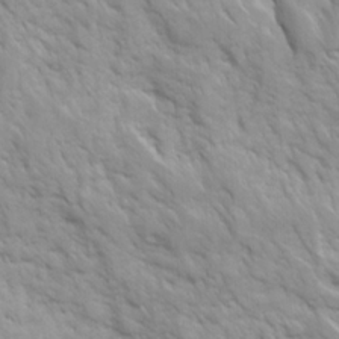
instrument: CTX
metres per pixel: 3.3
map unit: Ave
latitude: 16.4601
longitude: -131.7072
